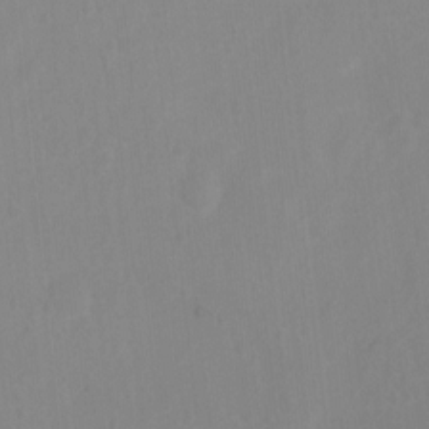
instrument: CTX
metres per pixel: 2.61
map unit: Ht
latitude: 1.4993
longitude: -25.6882
